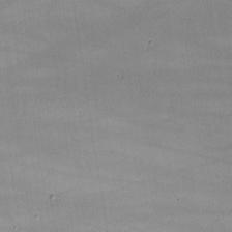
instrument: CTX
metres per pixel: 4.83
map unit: lHvf
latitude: -10.0472
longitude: -101.6883
